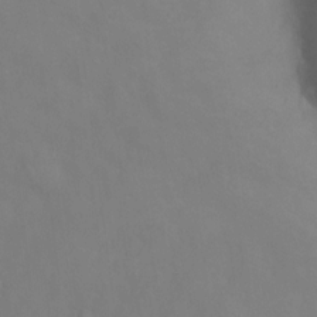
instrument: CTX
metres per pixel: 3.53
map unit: Ht
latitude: -1.4644
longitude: -33.8394
